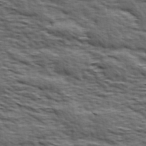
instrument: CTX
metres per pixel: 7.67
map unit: Hve
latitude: 31.8206
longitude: 149.5399
